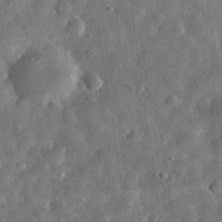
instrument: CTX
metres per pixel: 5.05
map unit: eHh
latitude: 32.3089
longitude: -77.0269
